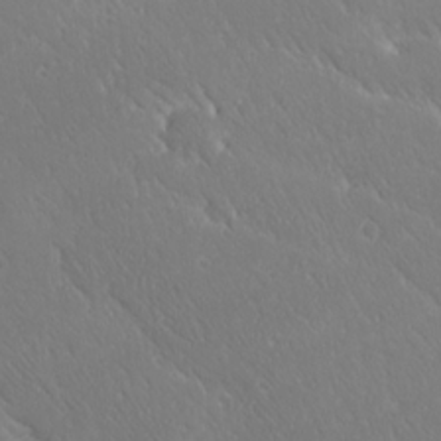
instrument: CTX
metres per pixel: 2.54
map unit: Ave
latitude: 20.5924
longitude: -137.5560
